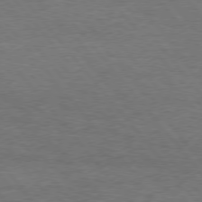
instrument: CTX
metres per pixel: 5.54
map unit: Hpe
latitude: 75.7828
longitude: -151.4237
